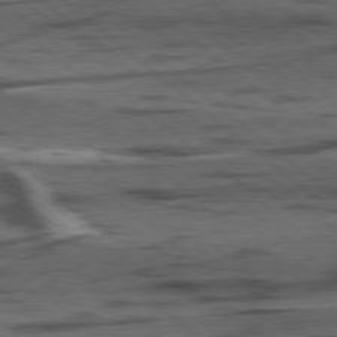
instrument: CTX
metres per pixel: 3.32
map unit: lApd
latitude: 78.8569
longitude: -49.5182
